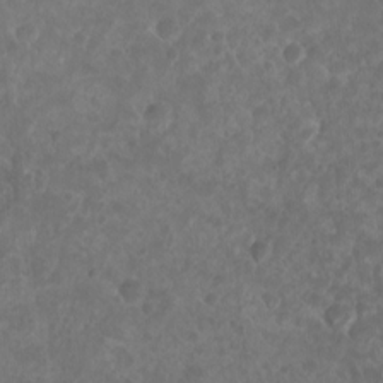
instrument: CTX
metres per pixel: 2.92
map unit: Nhu
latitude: 7.7827
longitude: -19.8772
